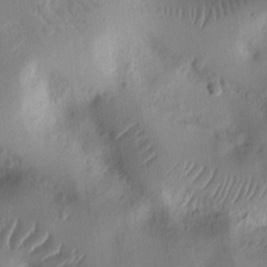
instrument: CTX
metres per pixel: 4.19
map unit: Nhu
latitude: 14.6491
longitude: -78.6302
